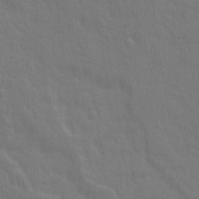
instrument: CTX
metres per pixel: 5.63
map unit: Ave
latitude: 20.5357
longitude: -134.2522
